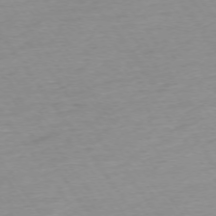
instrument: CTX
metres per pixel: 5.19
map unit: Ap
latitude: -74.5763
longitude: -83.8016
